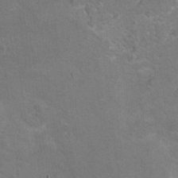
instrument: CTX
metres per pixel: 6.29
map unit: Hto
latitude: 8.9892
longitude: -30.4034
